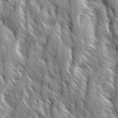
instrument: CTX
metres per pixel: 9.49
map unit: Ave
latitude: 14.4601
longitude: -133.1025
